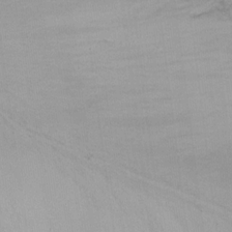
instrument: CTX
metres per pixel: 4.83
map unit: Nhu
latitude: -10.6141
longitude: -36.9514
